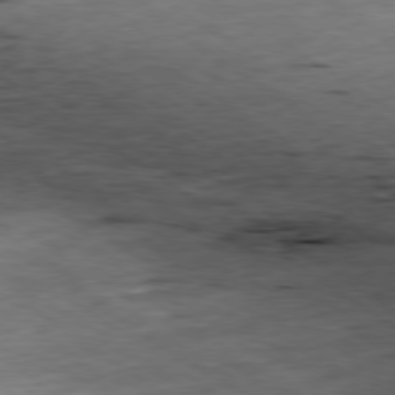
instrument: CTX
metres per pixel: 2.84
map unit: Ap
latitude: -79.8422
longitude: -91.5371
